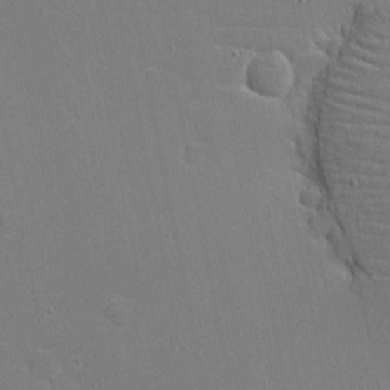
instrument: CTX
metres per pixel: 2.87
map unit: eHh
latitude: -4.2739
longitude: -80.8947
